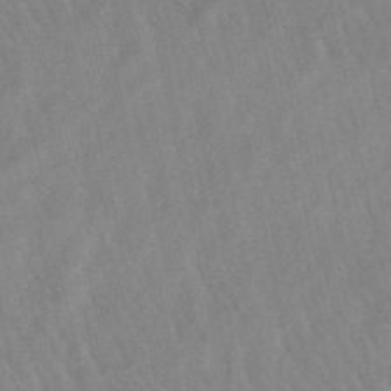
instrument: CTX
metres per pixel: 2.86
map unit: lHb
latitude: -49.0865
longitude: 73.0297
